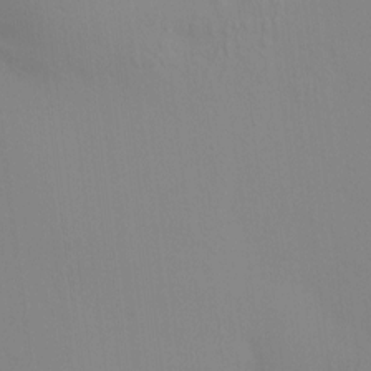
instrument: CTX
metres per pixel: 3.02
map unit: HNhu
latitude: 7.3104
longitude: 12.4818
